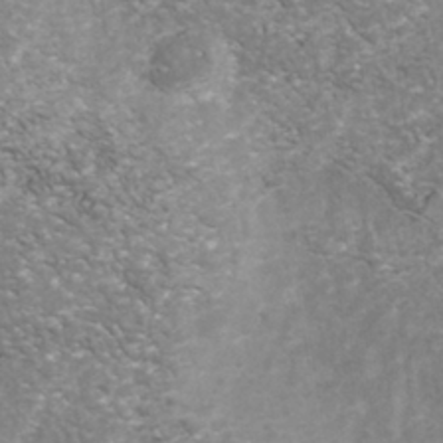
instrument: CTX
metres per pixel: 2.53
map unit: Nhu
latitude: -39.1998
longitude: -81.3859
